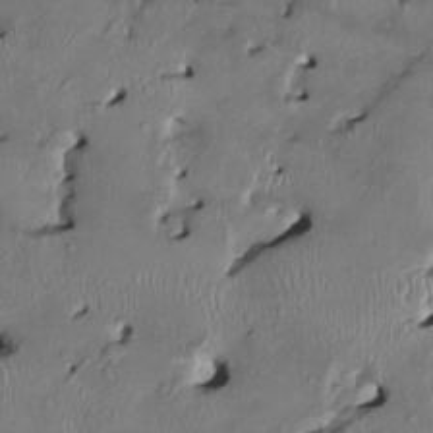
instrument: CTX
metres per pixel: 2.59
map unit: HNhu
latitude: 2.4412
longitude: -5.4615
